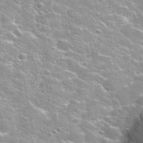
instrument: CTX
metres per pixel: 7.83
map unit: Nhu
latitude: 31.6505
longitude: -50.5356
